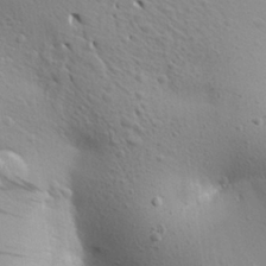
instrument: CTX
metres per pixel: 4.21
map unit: Aa
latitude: 26.1767
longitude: -144.2333
